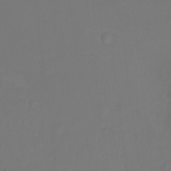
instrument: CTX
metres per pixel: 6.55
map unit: Nhu
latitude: -14.2929
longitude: -52.3845
